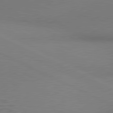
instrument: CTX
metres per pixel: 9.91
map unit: lApd
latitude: 80.9136
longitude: 144.4062
